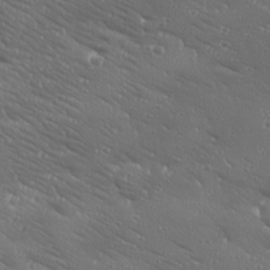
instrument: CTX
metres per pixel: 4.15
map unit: Ave
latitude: 19.0647
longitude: -137.8584
